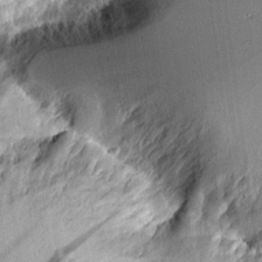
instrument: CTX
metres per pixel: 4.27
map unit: Aa
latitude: 10.4412
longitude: -128.5168
